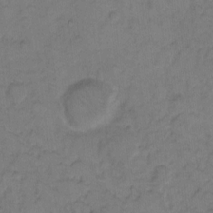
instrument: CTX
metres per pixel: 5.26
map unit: eHh
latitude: 7.2537
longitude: -63.8962
